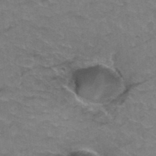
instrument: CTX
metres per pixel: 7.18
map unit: Hto
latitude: 37.5182
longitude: -41.5938
